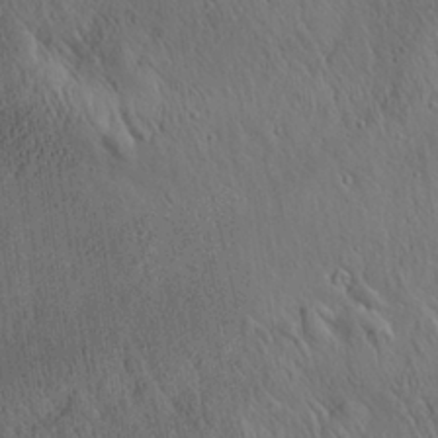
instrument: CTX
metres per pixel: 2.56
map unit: Aa
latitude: 26.1956
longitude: -141.4615
